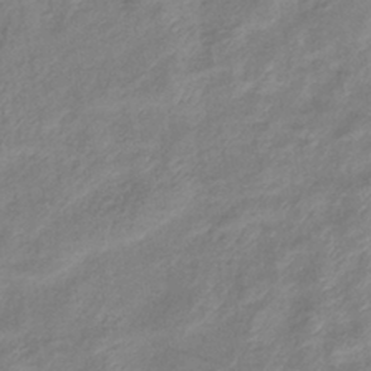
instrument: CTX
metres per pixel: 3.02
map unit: eHb
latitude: -37.7288
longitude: 75.7856
